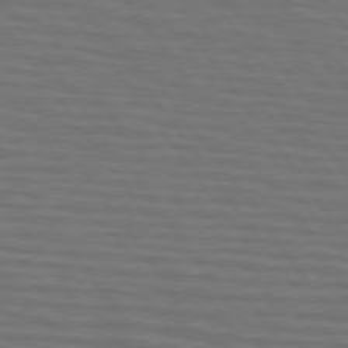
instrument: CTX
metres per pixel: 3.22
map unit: lApd
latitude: 75.4615
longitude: -70.0822
